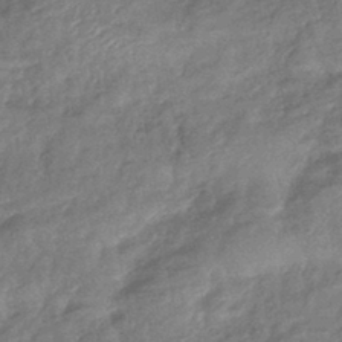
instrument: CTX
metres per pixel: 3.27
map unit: lHb
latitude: -41.6722
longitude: 80.8597
